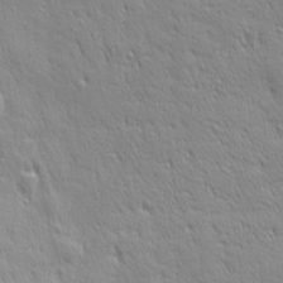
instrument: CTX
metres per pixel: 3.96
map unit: Ave
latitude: 22.1011
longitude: -135.8205
